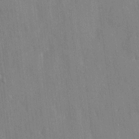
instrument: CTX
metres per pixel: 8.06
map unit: HNhu
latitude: 4.6490
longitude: -6.5735
